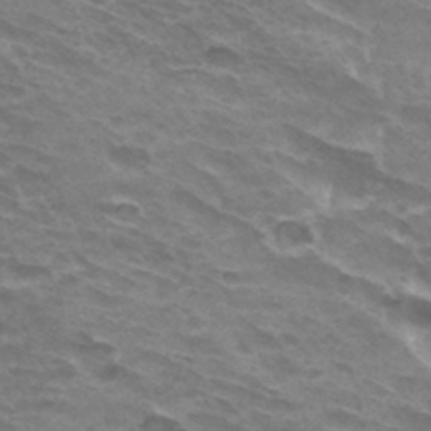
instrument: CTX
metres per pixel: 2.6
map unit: Hto
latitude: 33.2537
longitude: -42.3656
